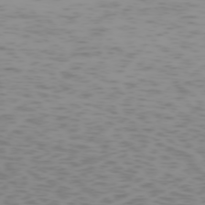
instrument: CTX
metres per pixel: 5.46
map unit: Hpe
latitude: -74.3118
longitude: 7.5399
